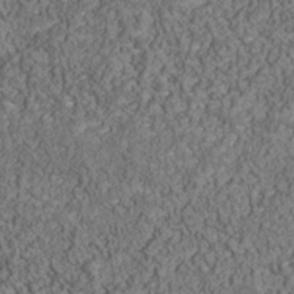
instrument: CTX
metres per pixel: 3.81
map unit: Nhu
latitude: -39.5399
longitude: -84.6113
